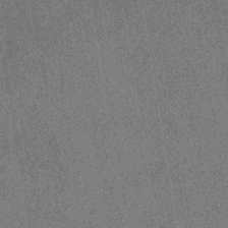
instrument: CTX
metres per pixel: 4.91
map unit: eHb
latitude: -37.4265
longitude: 80.2362
